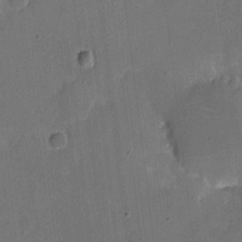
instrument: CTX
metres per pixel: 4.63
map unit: eHh
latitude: 5.1403
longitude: -66.6679
